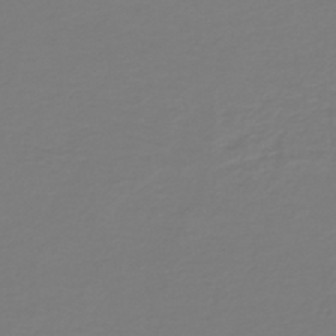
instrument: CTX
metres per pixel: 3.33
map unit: HNb
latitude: -46.5384
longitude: 54.2362
